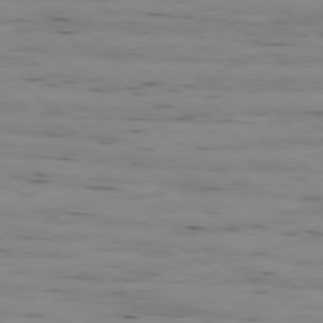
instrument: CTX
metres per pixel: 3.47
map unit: Ap
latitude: -79.3698
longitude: -101.8583
